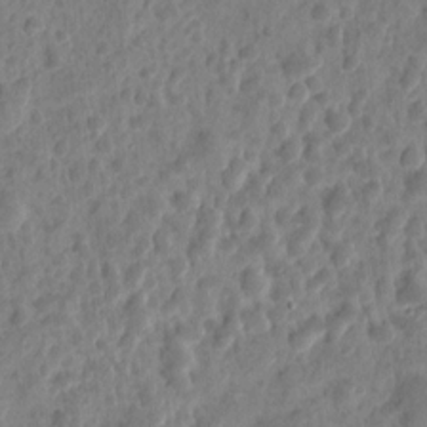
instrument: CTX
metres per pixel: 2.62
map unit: eHh
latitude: 9.6505
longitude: -74.1200
